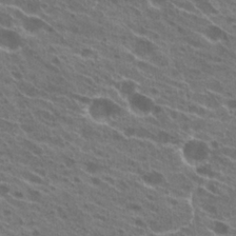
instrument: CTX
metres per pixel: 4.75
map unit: Hto
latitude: 23.4048
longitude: -38.7057
